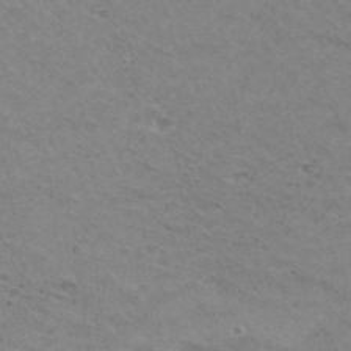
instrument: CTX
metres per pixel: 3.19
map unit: Hto
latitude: 31.1026
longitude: -47.6505
